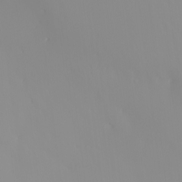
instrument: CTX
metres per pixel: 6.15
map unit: eHh
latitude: -1.0109
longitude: 20.1416
